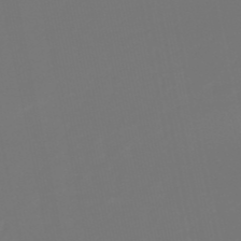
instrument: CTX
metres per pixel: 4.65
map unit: lHb
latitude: -50.3495
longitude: 79.8989
